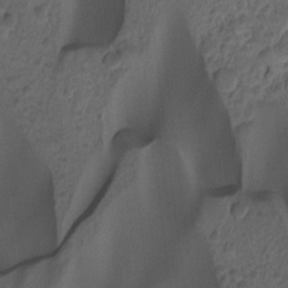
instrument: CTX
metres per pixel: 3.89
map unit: Hto
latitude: -7.7855
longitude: -44.6112
